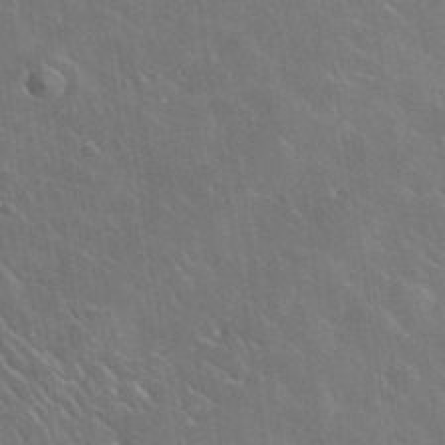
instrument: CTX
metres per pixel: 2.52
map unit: lHvf
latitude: 36.1200
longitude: -92.2522
